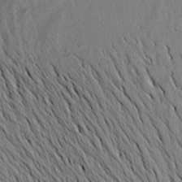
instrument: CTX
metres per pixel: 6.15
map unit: Aa
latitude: 19.5371
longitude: -147.5938
